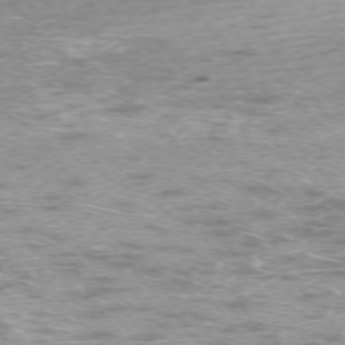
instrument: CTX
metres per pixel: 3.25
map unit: Ap
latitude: -74.3496
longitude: -73.7261
